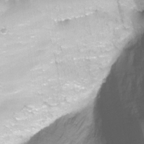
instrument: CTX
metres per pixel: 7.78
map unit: Nhu
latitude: -13.0675
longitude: -57.9150
